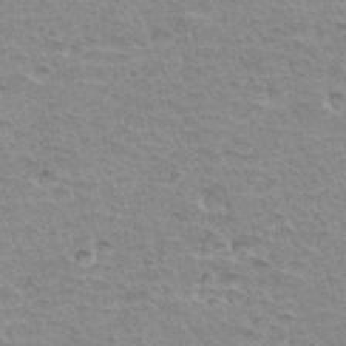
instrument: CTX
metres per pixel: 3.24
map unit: Hto
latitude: 34.6868
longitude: -45.8583
